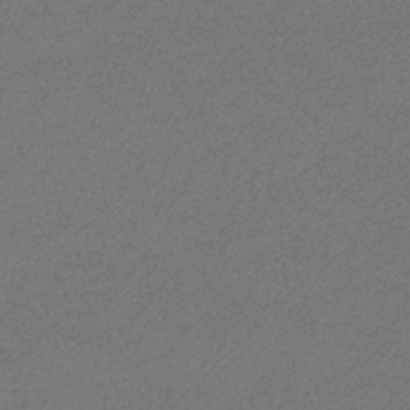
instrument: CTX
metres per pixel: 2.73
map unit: eHb
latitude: -32.7841
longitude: 69.6155
